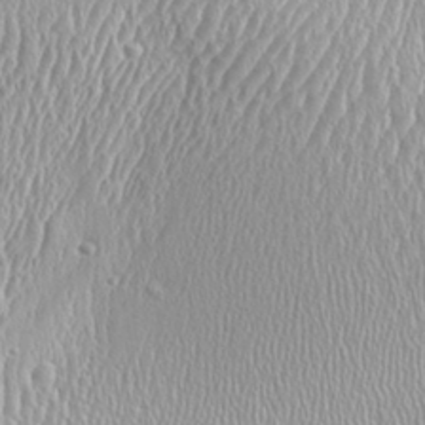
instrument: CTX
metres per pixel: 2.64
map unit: Aa
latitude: 33.0647
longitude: -141.4426
